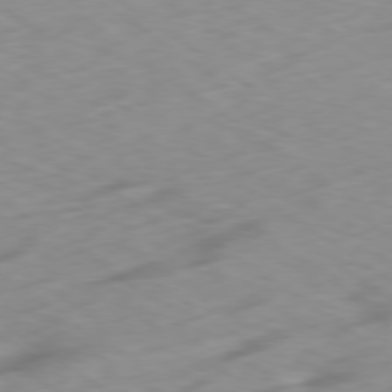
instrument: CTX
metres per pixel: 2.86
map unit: Ap
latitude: -79.4265
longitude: -72.6869
